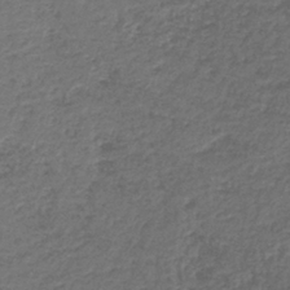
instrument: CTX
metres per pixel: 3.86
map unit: HNb
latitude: -37.7855
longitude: 50.5952
